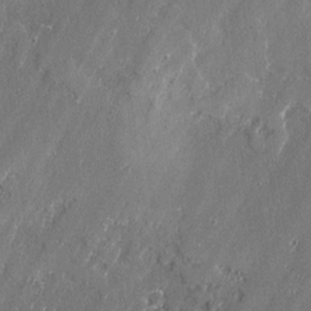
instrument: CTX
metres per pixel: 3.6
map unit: lAvf
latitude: -1.8990
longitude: -107.4426
